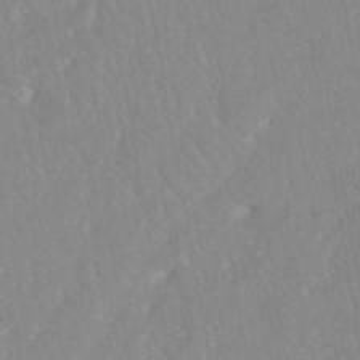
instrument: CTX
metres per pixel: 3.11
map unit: ANa
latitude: -44.8786
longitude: 104.2361
